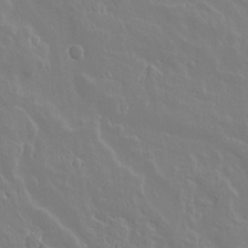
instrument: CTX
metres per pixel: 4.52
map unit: lAvf
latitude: 14.1956
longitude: -126.1011
